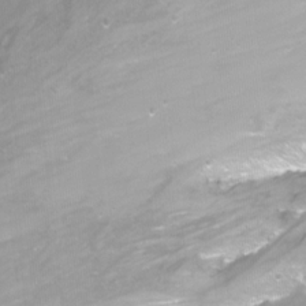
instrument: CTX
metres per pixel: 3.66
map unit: Nhu
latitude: -12.5385
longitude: -61.1214
